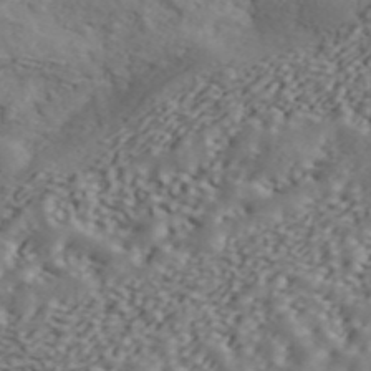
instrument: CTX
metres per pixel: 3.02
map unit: ANa
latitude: 43.0647
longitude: 48.7086
